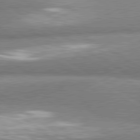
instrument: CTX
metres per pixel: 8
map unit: lApd
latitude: 80.5357
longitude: -162.2334
